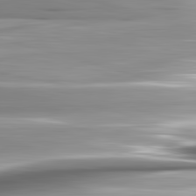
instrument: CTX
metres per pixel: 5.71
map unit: lApd
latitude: 82.7057
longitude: -140.5356
